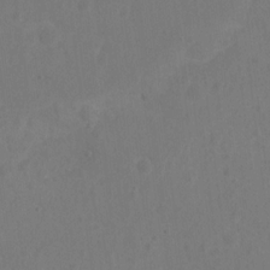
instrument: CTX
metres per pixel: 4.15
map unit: Nhu
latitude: 11.2159
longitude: -27.6127
